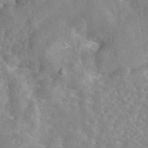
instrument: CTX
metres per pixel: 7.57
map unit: eAb
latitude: 44.9513
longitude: 116.8596
